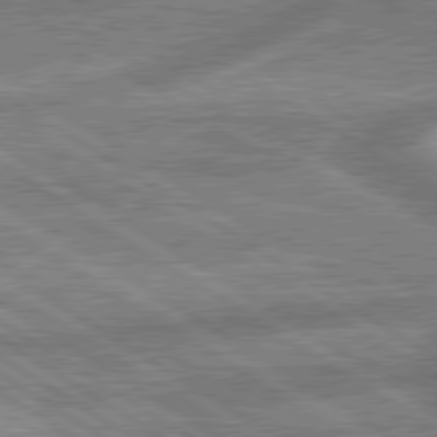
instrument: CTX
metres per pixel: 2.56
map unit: lApd
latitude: 79.7072
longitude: -170.4790
